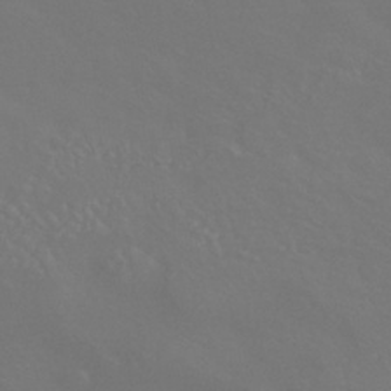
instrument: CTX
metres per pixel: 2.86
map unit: HNhu
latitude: -42.9163
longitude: 94.1227
